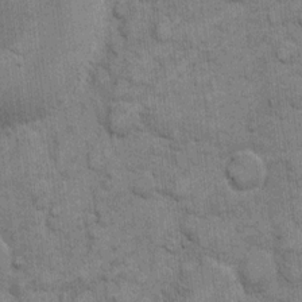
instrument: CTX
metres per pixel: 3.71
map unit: eHh
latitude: 11.3671
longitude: -65.1592
